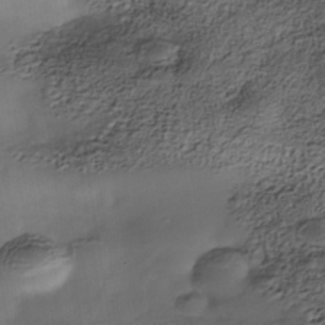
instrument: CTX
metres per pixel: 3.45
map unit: Nhe
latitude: -38.2929
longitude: -117.3482
